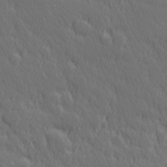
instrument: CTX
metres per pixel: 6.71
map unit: Hve
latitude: 26.2523
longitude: 145.4077
